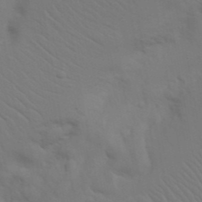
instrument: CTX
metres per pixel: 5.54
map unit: Nhu
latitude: 23.2159
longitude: -73.3860
